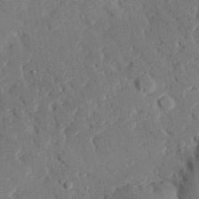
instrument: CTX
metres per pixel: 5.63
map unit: eHh
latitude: 27.8772
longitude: -80.6679
